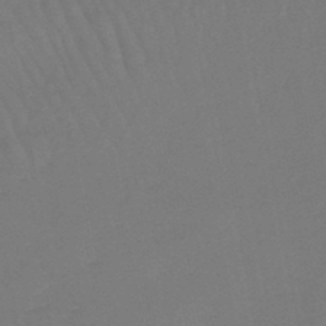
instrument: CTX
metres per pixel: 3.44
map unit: lHb
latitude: -45.6533
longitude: 77.5966
